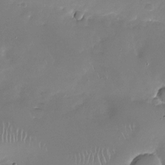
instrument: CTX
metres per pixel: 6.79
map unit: Nhu
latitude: -27.5966
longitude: -60.9891
